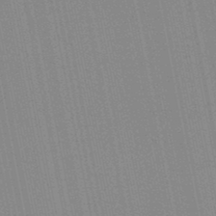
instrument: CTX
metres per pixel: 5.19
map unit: lHb
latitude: -47.1431
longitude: 78.2739
